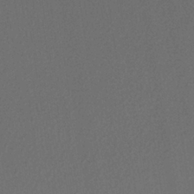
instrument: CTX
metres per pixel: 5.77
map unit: lHb
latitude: -39.3699
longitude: 69.0297
